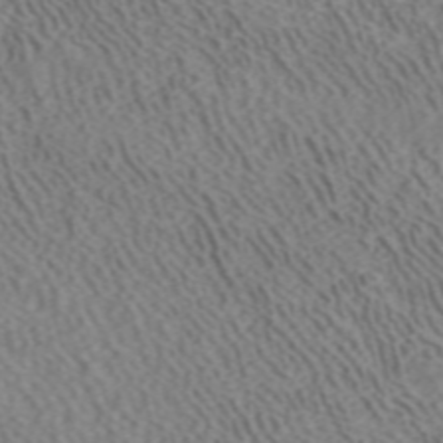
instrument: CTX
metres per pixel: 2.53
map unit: ANa
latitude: 41.4426
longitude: 33.5399
